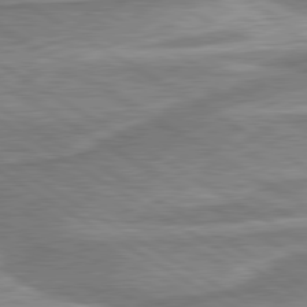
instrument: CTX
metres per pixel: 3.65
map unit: lApd
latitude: 80.3656
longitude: -177.1403
